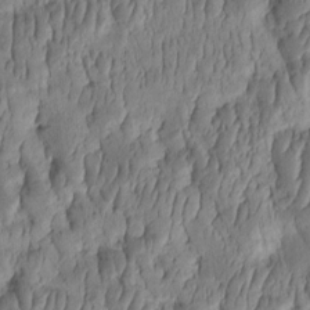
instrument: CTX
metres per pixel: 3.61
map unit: HNhu
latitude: -2.9730
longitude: 13.6533
